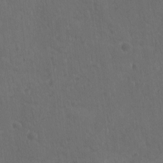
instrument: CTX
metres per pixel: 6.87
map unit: lAvf
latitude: -10.0283
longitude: -120.6302
